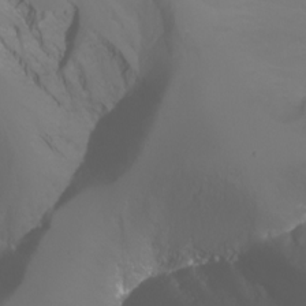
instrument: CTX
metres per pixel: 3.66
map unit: Nhu
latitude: -7.3320
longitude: -72.4412
